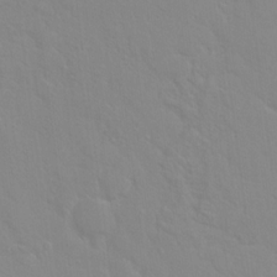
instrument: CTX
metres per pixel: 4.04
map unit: Hto
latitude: 16.4223
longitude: -39.4993
